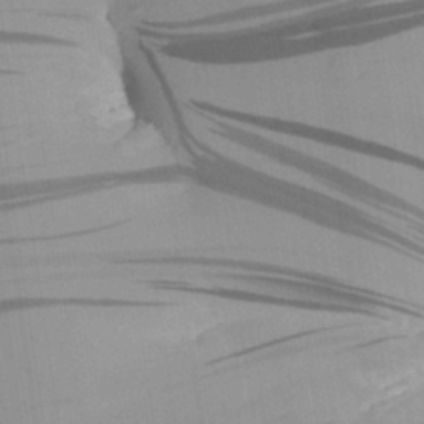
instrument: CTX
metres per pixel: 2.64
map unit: Aa
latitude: 30.1011
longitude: -132.9325
